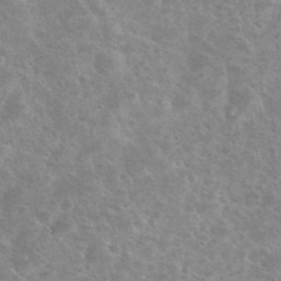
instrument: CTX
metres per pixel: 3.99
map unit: eHh
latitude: 35.8205
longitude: -60.2900
